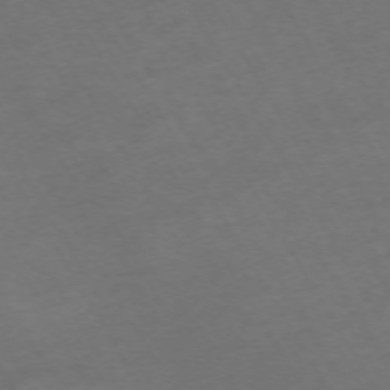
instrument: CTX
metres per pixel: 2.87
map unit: Hpe
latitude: -72.6518
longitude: 9.3132
